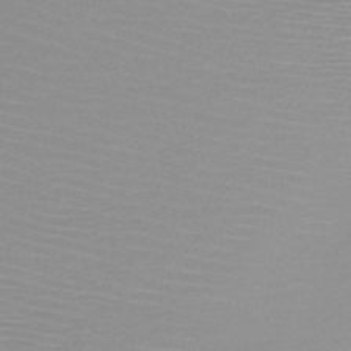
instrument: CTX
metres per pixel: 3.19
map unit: HNb
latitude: -48.4062
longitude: -43.9528
